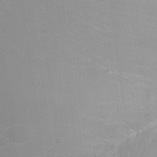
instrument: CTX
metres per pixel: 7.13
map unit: Nhu
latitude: 27.1781
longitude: -51.9717
